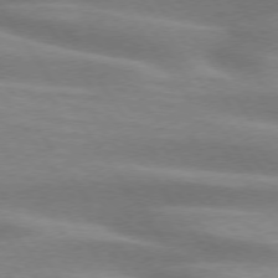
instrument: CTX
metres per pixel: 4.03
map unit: lApd
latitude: 74.3278
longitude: -48.9703
